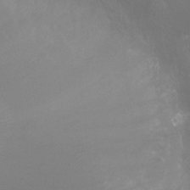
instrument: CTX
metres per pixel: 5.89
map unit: Ht
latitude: -4.4629
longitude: -17.8772
